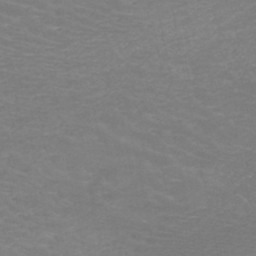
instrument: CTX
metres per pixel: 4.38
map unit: HNb
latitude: -48.6141
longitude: -46.7058
